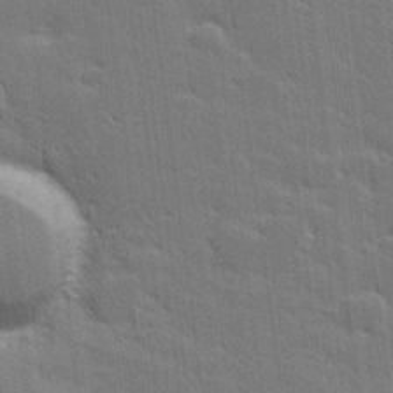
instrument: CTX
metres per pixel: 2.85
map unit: lHvf
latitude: 27.1025
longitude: 141.1809
